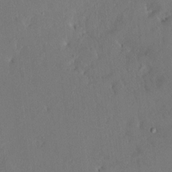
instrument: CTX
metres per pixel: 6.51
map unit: HNhu
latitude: 8.0444
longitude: 4.2172
